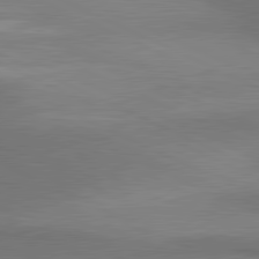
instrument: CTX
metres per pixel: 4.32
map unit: lApd
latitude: 81.3859
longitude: 153.5588
